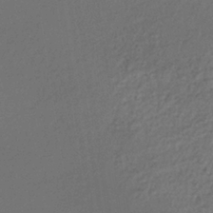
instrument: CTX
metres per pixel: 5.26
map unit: lHb
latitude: -35.9178
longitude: 67.7666
